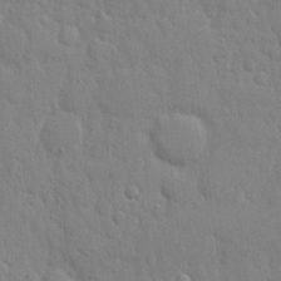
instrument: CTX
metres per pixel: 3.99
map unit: eHh
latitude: 6.4412
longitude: -72.3468
